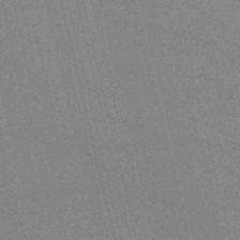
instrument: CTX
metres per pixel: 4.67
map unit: HNb
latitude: -53.2942
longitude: -37.1592
